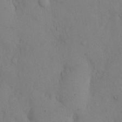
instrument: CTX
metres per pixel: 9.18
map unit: eHh
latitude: 12.9514
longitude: -61.8016
